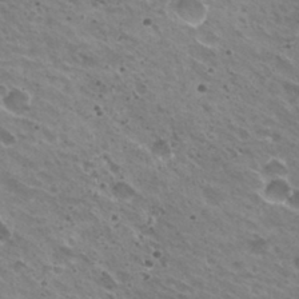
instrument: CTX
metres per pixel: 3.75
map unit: Hto
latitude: 31.4427
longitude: -43.0836
